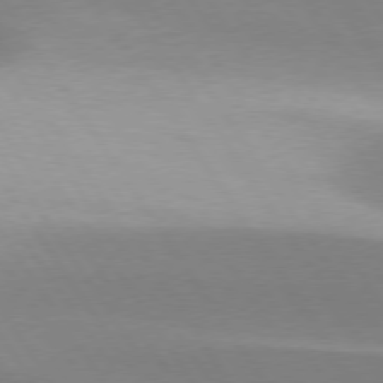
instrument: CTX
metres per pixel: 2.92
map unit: lApd
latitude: 75.5182
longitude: -66.5734
